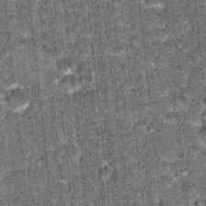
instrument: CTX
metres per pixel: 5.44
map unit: Hto
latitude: 15.9528
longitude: -34.8569
